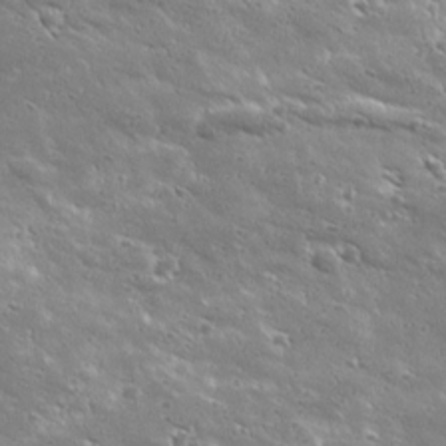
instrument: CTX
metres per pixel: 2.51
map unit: Ave
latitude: 19.1403
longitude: -137.0270
